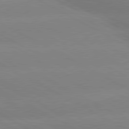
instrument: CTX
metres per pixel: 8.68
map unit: lApd
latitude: 80.3845
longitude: -147.6883
